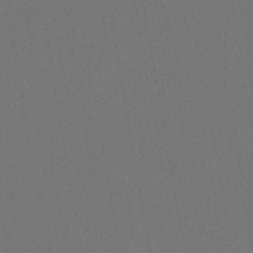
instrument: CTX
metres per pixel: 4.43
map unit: lHb
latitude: -43.5210
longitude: 68.3117
